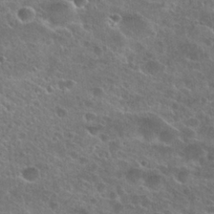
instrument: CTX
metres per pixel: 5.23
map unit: Hto
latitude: 25.2348
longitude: -45.5182
